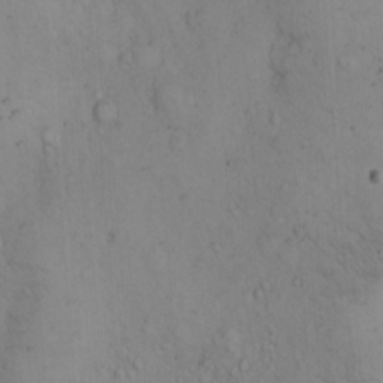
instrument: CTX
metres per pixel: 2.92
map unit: Hto
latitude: 12.2145
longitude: -59.1970
